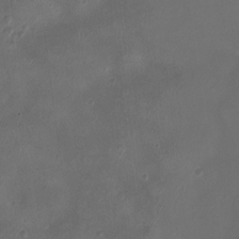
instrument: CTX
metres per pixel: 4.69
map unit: Ht
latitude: -2.6329
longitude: -19.6505
